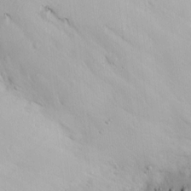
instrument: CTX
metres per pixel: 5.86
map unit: Hve
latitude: 12.6680
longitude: -91.4049
